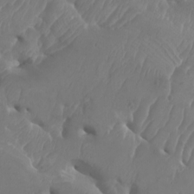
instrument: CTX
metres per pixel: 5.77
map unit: Htu
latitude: -6.3117
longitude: -76.7813
